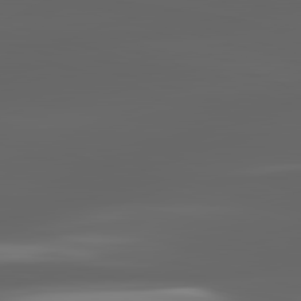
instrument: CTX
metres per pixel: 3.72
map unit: lApd
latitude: 82.7813
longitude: -134.3656
